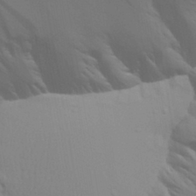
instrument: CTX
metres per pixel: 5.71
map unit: Aa
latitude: 30.7813
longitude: -135.4993
